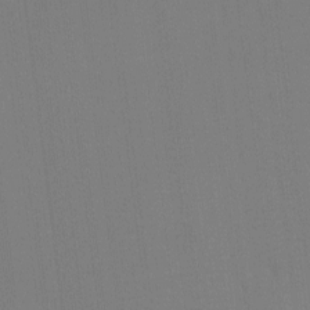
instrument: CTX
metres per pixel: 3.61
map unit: eHh
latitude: -4.1794
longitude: -79.6127
